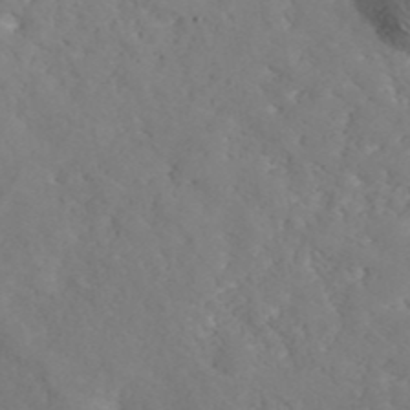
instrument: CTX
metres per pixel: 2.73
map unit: ANa
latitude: 41.2348
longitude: 54.5196
